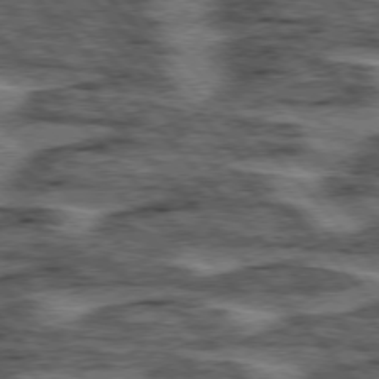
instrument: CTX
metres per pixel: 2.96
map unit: lApd
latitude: 75.9528
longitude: -77.2537
